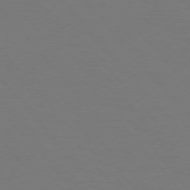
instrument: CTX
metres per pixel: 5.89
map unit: Hpe
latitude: 75.8772
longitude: -141.7449
